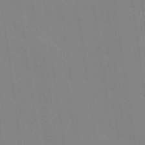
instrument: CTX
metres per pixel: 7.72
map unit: Hve
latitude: 24.9135
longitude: -92.4790
